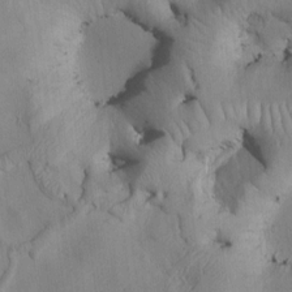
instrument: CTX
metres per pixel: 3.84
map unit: Htu
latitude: 3.3859
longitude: 147.6155
